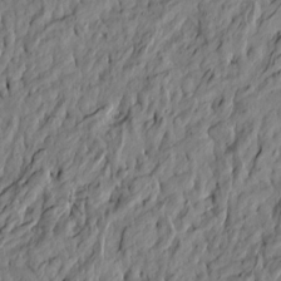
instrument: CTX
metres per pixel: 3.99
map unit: Htu
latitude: -5.8422
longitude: 178.0283
